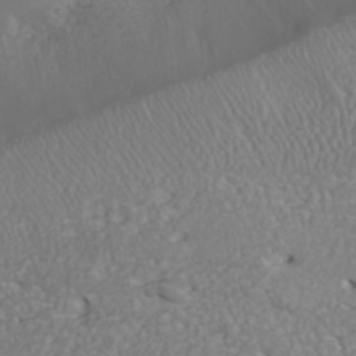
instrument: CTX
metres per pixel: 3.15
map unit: Hve
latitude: 32.7624
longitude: 148.8975
